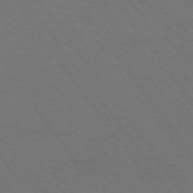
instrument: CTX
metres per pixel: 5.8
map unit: Ap
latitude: -74.7652
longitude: -70.5923
